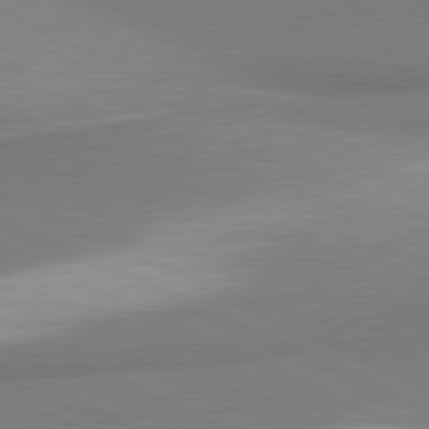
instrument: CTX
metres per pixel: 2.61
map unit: lApd
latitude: 81.0458
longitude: 166.0661
